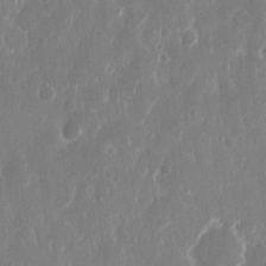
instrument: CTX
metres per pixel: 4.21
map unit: eHh
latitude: 12.8947
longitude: -71.8772
